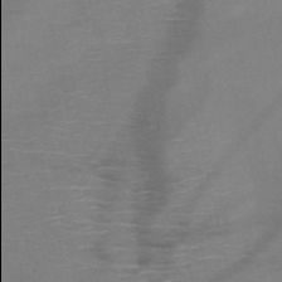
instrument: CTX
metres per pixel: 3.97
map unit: HNb
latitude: -51.4265
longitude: -45.9906
